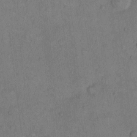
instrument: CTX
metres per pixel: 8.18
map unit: Hto
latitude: 10.8569
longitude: -58.8569
